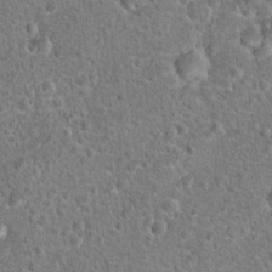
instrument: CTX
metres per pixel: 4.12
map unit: Hto
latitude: 18.2900
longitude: -42.5924
